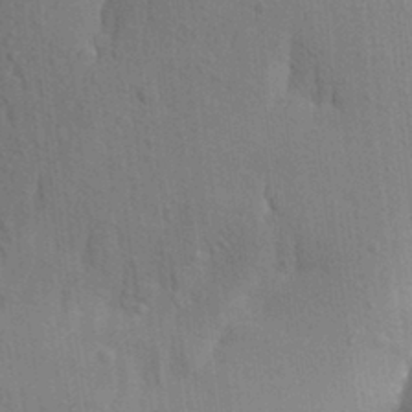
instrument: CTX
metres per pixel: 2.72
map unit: Aa
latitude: 19.2726
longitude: -149.5560
